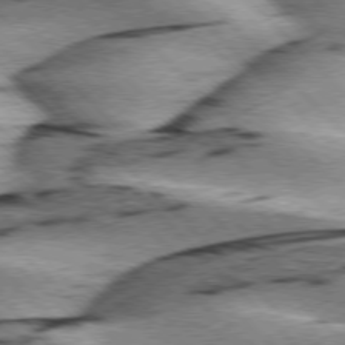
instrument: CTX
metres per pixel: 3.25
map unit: lApd
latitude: 76.1766
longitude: -79.2537
